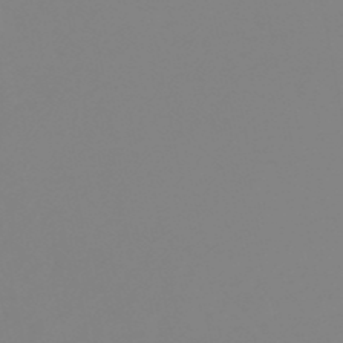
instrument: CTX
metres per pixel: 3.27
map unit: eHb
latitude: -49.4833
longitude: 84.8785
